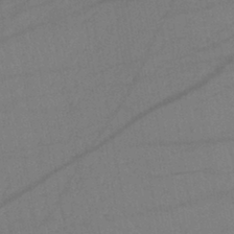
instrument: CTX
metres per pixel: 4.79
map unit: lHb
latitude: -41.8989
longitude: 68.0472
